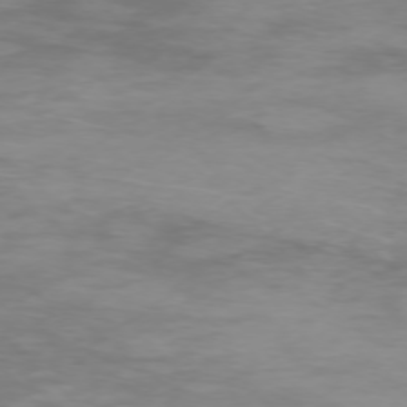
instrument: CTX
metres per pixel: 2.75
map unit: Ap
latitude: -75.7856
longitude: -68.4412
